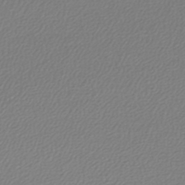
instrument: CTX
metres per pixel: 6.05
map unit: lHb
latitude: -44.7463
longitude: 65.2565
